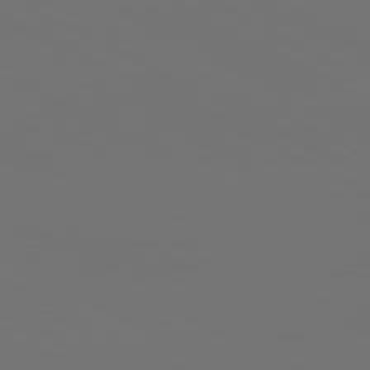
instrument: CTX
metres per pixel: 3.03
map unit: Ap
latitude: -80.9731
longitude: -59.2726
